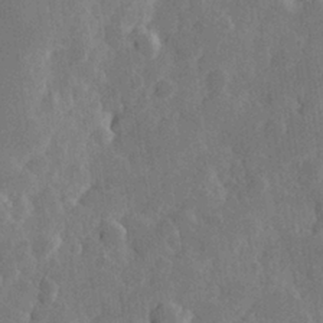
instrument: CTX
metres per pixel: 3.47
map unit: Hve
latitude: 25.4426
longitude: 149.9367
